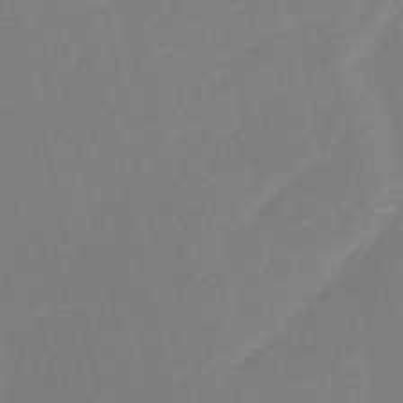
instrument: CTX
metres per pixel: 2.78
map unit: HNb
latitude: -53.1053
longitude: -48.3845
